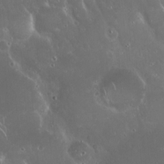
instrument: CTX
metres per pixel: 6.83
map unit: Hto
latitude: 19.3481
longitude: -57.7638
